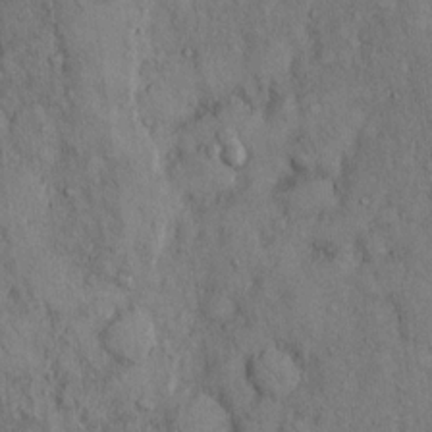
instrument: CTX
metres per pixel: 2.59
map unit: Hto
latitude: 11.7072
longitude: -59.8583
